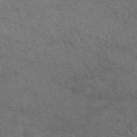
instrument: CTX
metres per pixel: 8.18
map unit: eAb
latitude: 49.5182
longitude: 111.3698
